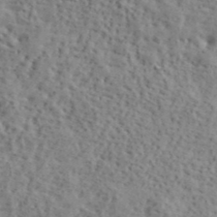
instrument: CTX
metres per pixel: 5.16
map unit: lHvf
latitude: 40.1010
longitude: -87.4048
